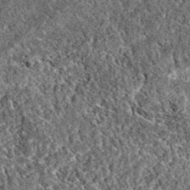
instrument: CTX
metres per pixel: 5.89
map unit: eAb
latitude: 37.8205
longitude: 111.5399
